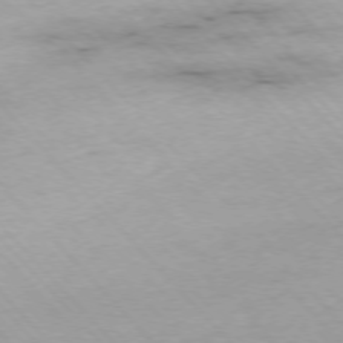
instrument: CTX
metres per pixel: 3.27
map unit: Ap
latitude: -76.2550
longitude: -89.4616
